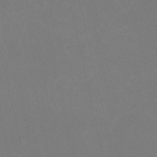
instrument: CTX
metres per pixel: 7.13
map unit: HNb
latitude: -55.9178
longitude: -41.9339
